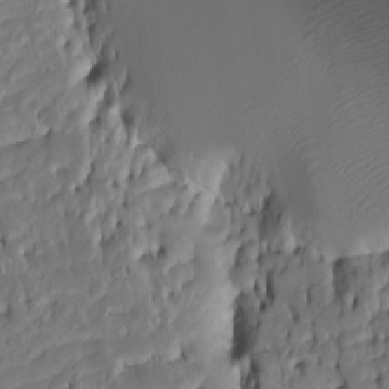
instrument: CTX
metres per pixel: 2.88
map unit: Htu
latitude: -5.2565
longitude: 150.9541
